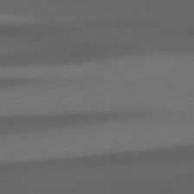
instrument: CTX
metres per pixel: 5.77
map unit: Hpe
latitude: 78.3656
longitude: -161.3859
